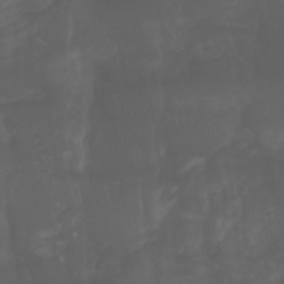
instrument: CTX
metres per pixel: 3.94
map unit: Aa
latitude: -7.5588
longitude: -79.5182
